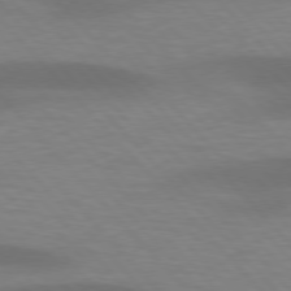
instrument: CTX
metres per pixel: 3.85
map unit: lApd
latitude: 76.6490
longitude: -59.1403
